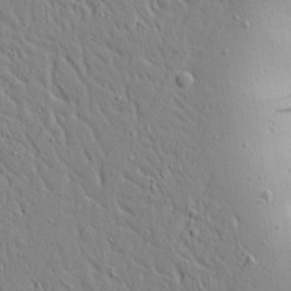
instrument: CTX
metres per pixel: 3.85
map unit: Ave
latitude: 16.3089
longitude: -141.0836
